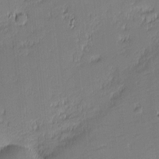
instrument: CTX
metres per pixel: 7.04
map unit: eHh
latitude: -2.7652
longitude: -82.4412
